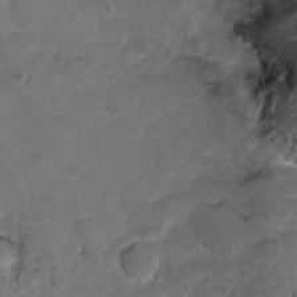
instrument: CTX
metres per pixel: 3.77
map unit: Ht
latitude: 11.5938
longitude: -33.6127
